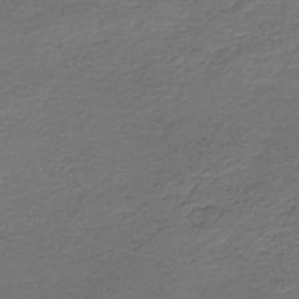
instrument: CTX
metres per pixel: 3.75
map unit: HNb
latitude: -43.7666
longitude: 50.8597
